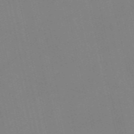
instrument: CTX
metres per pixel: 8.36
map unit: Nve
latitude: -58.6707
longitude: 50.5763
